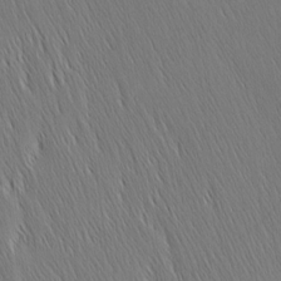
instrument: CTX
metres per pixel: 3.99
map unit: Nhu
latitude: -4.8219
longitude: -151.3292
